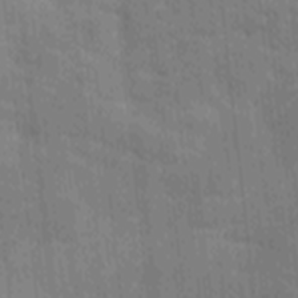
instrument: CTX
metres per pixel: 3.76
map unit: Ave
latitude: -9.1809
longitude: -123.1214
